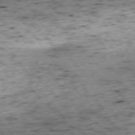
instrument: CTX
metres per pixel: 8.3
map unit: Ap
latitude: -74.1417
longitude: -73.1593
